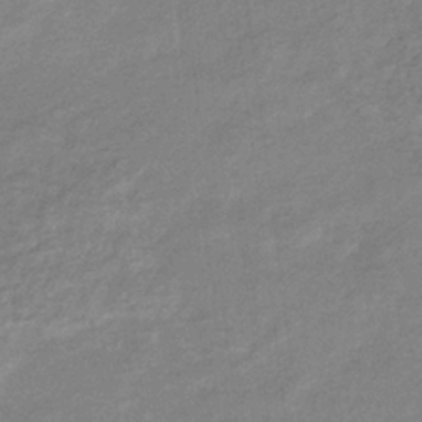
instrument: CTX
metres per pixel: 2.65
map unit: eHb
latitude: -38.0472
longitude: 78.7841
